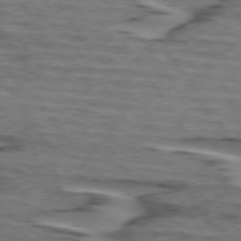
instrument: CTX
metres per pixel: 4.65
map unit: lApd
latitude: 74.0444
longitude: -71.1214
